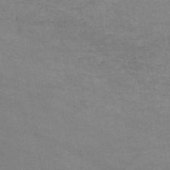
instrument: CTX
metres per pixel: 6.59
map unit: HNb
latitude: -45.6722
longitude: -36.8947
